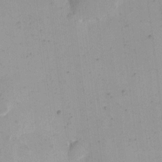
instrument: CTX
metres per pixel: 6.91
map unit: eHh
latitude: 11.2348
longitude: -68.3656
